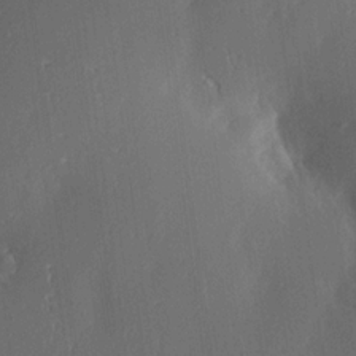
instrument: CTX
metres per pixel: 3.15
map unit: Aa
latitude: 15.1781
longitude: -147.9528
